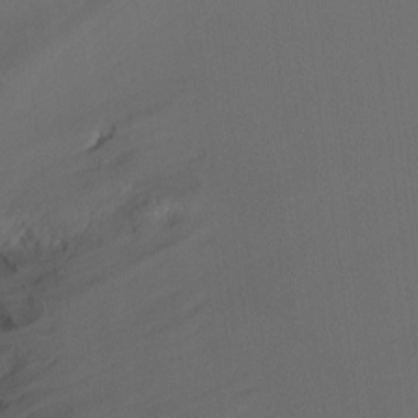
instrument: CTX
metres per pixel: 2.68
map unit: Hto
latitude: -10.6519
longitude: -40.7057
